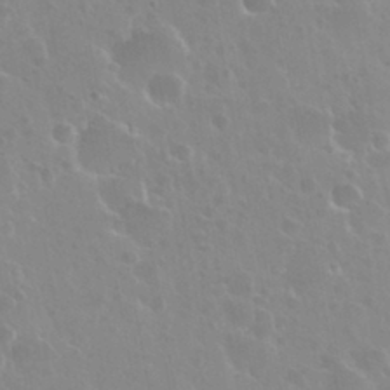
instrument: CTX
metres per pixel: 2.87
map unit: Nhu
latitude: 29.4426
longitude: -54.8002
